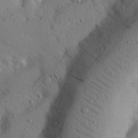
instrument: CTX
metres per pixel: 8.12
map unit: Nhu
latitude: 22.3089
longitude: -75.2348
